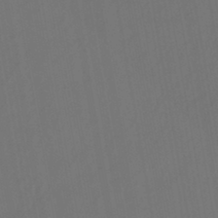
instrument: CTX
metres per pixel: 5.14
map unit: eHb
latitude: -43.8611
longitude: 87.8422
